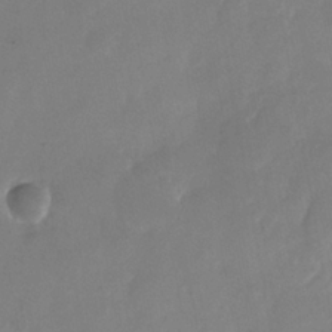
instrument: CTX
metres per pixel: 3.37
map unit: Nhu
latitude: -26.0283
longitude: -70.1767
